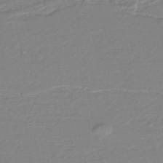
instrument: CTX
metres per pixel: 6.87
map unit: lHb
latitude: -40.5196
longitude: 51.6911
